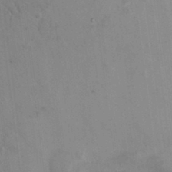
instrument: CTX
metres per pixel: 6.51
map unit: HNhu
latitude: 8.5357
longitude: -0.9513
